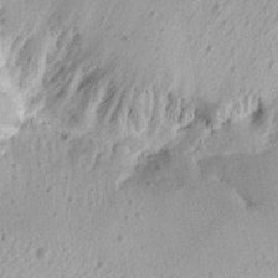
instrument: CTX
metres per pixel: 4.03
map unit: Aa
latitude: 13.1025
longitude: -141.3859
